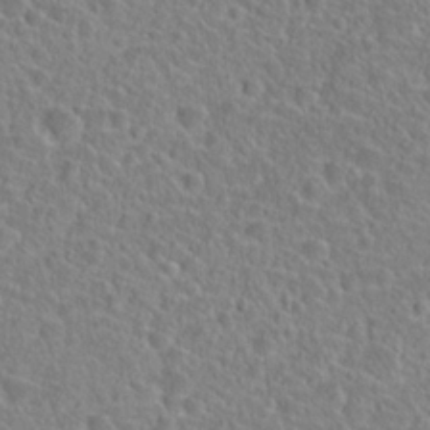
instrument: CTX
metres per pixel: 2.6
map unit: Hto
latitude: 23.3671
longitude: -45.8583
